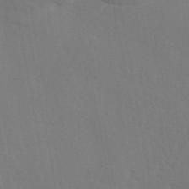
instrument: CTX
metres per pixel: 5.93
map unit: eAb
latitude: 45.9339
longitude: 112.8408
